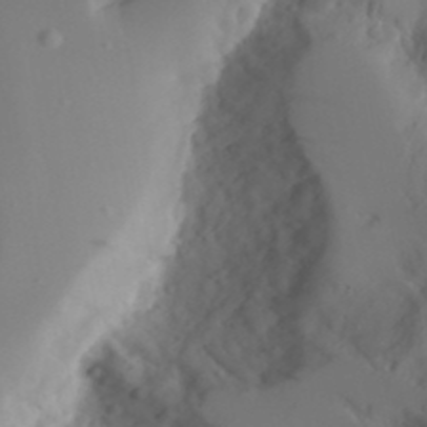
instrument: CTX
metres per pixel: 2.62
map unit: Aa
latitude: 24.4601
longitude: -131.4238
